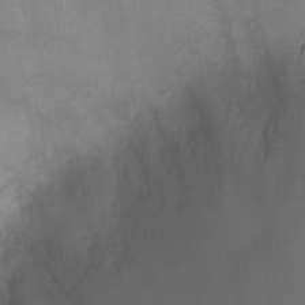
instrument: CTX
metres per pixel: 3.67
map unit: Ht
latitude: -4.5196
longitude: -18.3089
